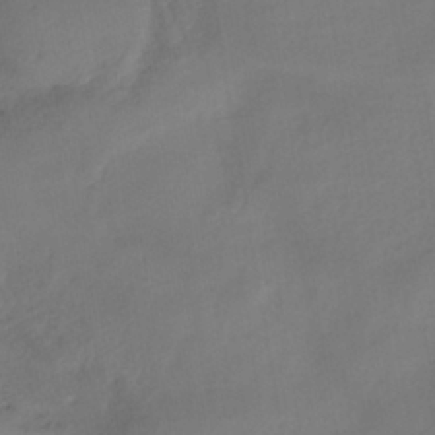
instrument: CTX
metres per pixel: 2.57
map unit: eHh
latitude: -40.1039
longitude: -26.1389
